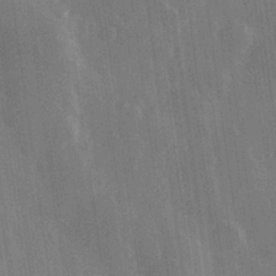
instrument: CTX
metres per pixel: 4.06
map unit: Hve
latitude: 28.5168
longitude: 147.4076
